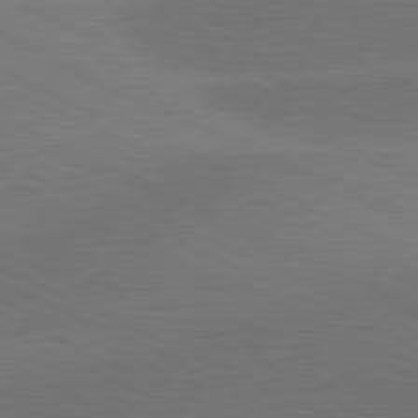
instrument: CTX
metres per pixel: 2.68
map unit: lApd
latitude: 81.6883
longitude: -154.3656
